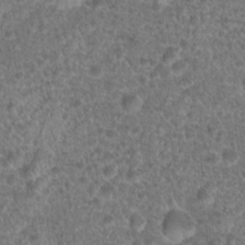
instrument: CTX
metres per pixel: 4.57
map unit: Hto
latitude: 19.1592
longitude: -40.8191
